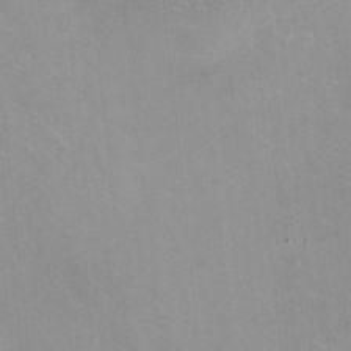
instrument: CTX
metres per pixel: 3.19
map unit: HNhu
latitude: -1.1998
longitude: -3.1970
